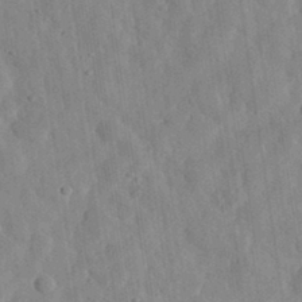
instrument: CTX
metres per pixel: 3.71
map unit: eHh
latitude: 33.0270
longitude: -78.2145
